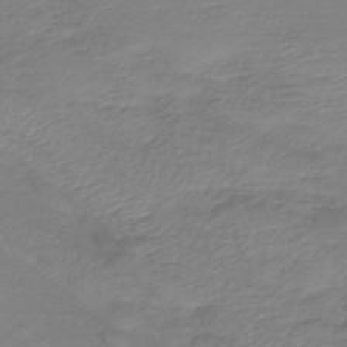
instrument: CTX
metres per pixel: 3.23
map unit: lHb
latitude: -42.6518
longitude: 81.3888
